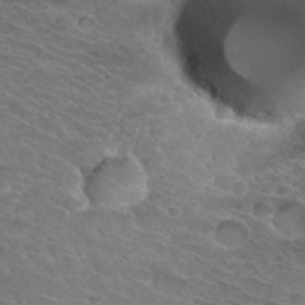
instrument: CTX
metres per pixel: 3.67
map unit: Hto
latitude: 32.7246
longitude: -46.2334
